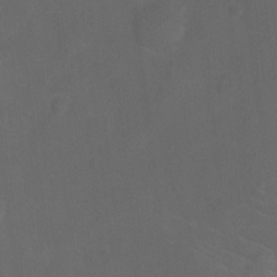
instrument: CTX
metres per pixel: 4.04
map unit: Ht
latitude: -9.7289
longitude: -35.3859
